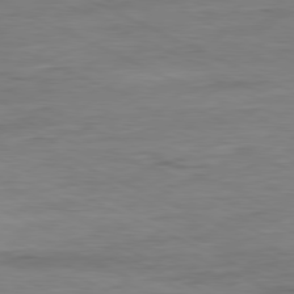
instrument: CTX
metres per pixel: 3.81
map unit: Ap
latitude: -80.7463
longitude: -81.8394
